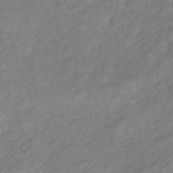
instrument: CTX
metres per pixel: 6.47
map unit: eHb
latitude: -39.0864
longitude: 78.8408
